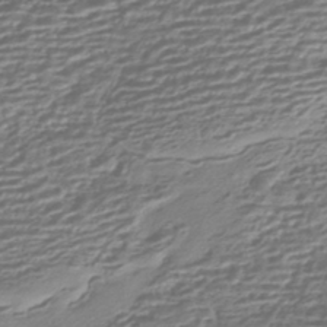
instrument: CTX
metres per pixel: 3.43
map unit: HNhu
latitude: -43.6721
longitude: 99.5588
